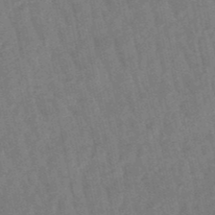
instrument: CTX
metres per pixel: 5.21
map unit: lHb
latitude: -50.2361
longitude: 80.3495
